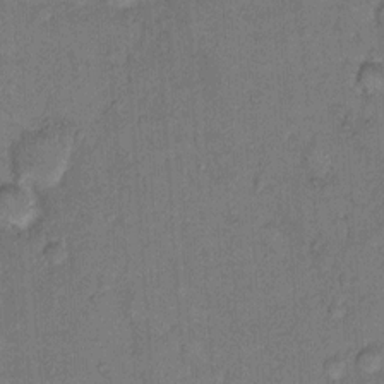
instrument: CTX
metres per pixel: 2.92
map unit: Hto
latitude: 9.1592
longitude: -61.7071
